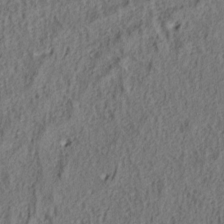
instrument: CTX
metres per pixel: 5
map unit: lAa
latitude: 4.8002
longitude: -113.5749
